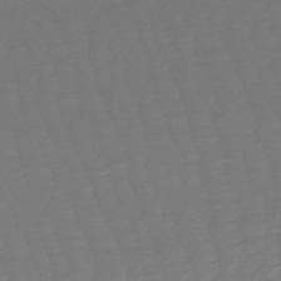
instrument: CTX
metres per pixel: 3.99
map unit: eHb
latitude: -50.5574
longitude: 77.9745
